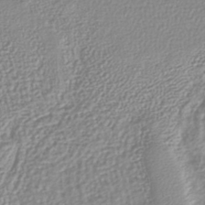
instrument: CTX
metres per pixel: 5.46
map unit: lHb
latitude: -40.2739
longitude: 71.6155
